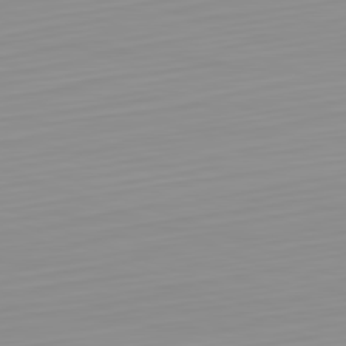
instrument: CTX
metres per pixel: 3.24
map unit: Hpe
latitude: -82.4629
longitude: 17.1809
